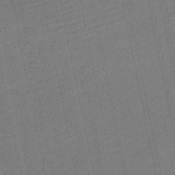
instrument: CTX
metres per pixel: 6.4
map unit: HNb
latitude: -52.1605
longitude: -49.0836
